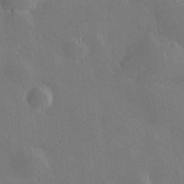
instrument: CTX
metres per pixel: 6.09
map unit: Hve
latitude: 28.0444
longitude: 145.8989
